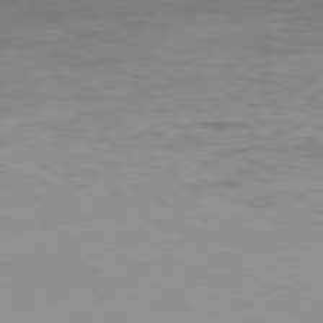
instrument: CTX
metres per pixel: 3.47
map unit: Hpe
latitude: 77.6316
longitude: -122.8947
